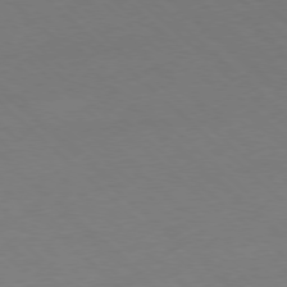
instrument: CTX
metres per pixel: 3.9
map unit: Hpe
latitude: -78.2172
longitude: 13.5021
